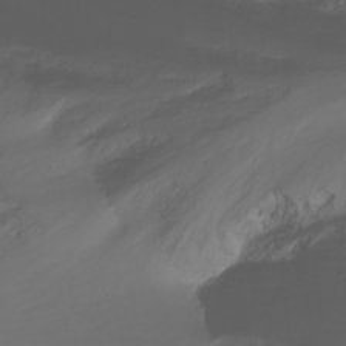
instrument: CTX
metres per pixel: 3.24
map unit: Nhu
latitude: -7.8800
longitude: -72.3090
